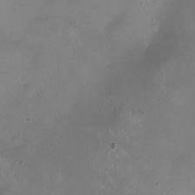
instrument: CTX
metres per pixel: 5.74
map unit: HNhu
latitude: -3.5399
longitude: -2.9324
